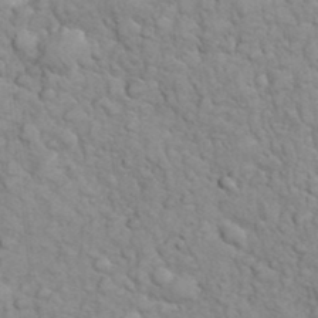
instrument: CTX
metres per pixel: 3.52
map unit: eHh
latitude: 32.3845
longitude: -66.6868
